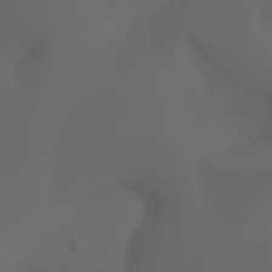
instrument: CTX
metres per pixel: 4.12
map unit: Aa
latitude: -6.9919
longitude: -72.2334
